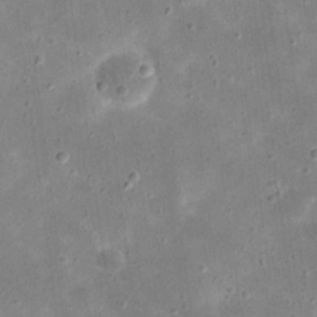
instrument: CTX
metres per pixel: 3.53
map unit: eHh
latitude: 21.4238
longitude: -66.7813
